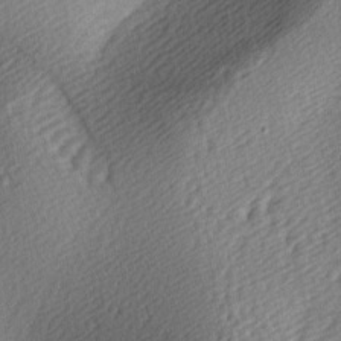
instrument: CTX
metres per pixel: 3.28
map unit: lAa
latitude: -5.4265
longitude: -121.4427
